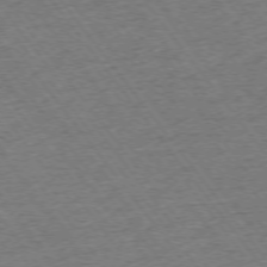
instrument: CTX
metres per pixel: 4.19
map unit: Ap
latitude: -75.0865
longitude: -88.5546
